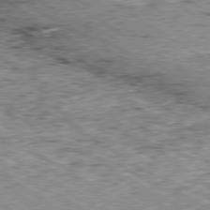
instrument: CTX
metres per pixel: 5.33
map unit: Ap
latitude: -80.3118
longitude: -51.9150
